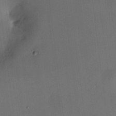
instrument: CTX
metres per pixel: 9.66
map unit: HNhu
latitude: 9.3482
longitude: 9.6722
